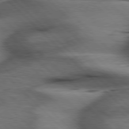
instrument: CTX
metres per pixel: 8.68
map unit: Hpe
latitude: 77.3670
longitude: -154.9892
